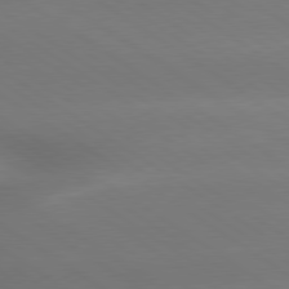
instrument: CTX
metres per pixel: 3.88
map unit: lApd
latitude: 79.6505
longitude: -134.8758
